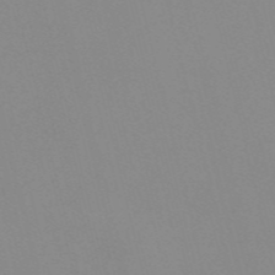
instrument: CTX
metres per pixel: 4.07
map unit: Nve
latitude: -57.5777
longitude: 59.6721
